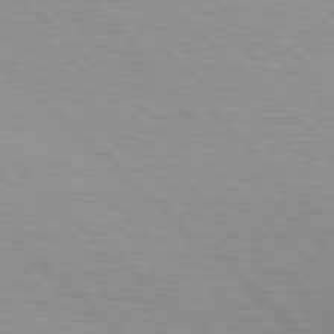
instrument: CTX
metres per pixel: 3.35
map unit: Hpe
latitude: 78.1956
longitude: -139.1781
